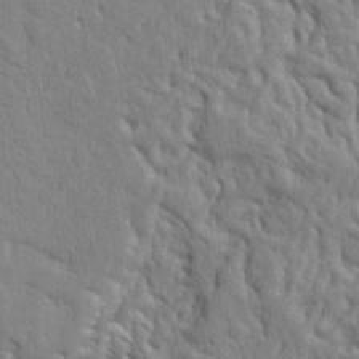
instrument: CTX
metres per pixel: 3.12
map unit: Ht
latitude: 8.6680
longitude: -77.2348
